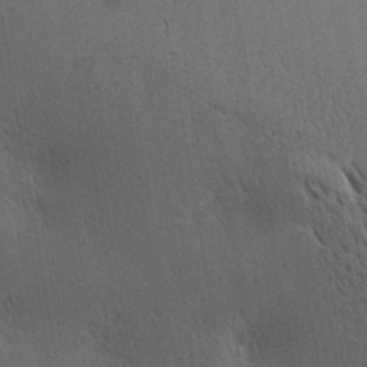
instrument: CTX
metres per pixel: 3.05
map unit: Ave
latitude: 11.2159
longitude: -107.8394
